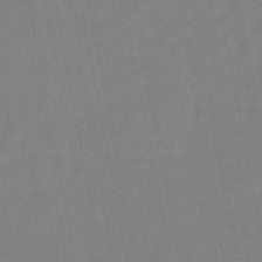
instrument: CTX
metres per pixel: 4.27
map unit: lHb
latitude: -48.6708
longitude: 75.9556
